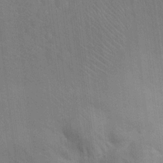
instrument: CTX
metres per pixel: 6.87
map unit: Ht
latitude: 15.5749
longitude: -41.3481
